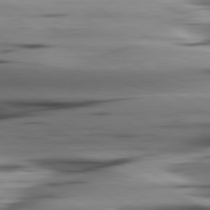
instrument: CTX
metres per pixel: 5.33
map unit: lApd
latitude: 80.5546
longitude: -122.2334
